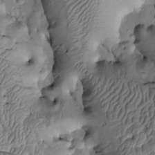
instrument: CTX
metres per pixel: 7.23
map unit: Htu
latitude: -2.3873
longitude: 150.7085
